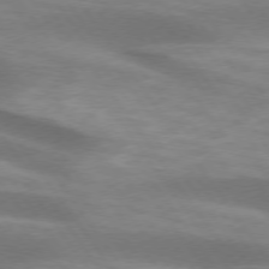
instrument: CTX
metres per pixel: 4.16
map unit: lApd
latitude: 74.4601
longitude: -49.5938
